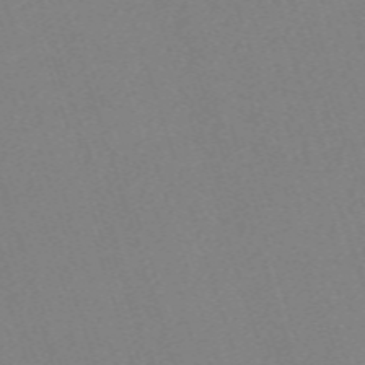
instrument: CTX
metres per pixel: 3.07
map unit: eHh
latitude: -62.4440
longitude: 50.4440
